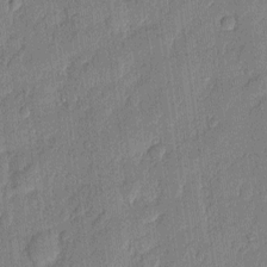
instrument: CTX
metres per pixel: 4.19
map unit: eHh
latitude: 6.4979
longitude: -73.7828
